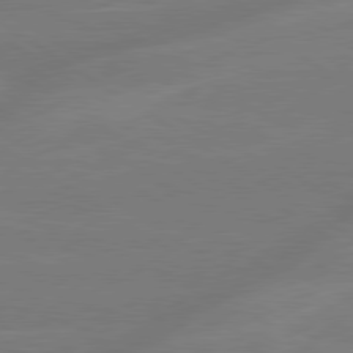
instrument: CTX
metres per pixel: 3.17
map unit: lApd
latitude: 79.4049
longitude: -143.4238
